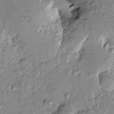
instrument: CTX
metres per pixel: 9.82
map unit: Htu
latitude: -0.1417
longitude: -177.5560
